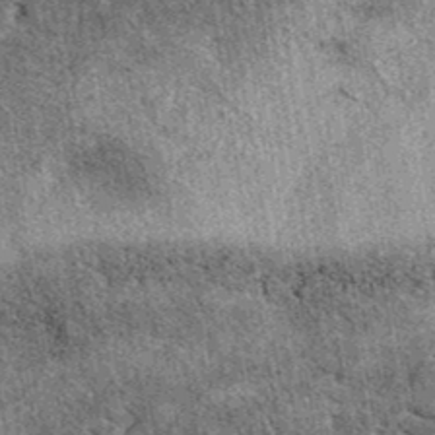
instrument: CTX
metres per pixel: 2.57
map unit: eAb
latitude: 39.8205
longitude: 110.3306
